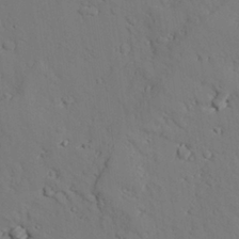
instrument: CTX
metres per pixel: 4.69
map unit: lAvf
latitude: 26.7246
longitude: -110.6869
